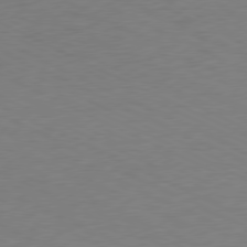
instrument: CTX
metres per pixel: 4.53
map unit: Ap
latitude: -77.4832
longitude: -73.7828
